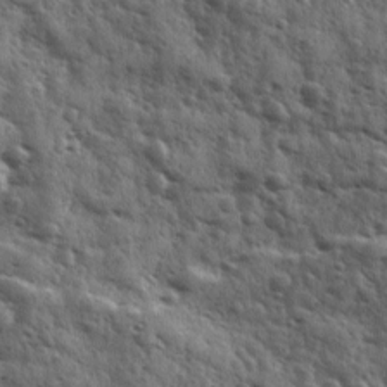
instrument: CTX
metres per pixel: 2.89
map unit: Ave
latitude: 11.5938
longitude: -103.0836
